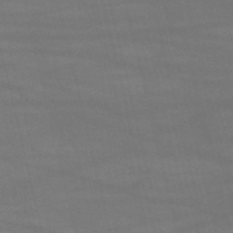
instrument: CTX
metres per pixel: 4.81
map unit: HNb
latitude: -54.0472
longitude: -37.6505
